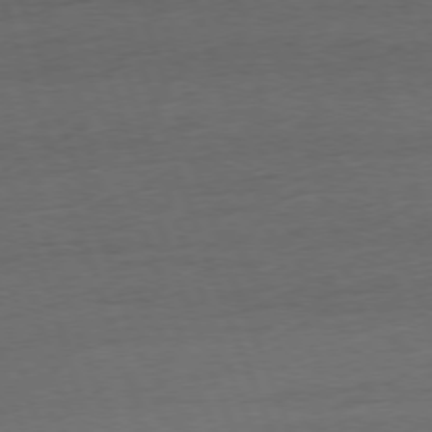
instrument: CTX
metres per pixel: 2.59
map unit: Ap
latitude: -77.1809
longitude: -72.3657
